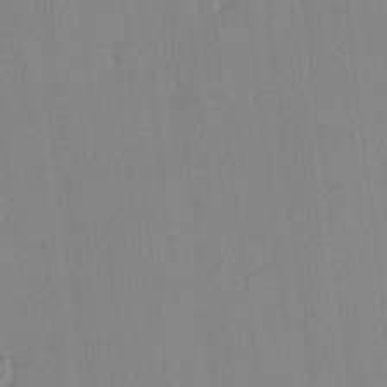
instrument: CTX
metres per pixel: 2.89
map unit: eHh
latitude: -3.6910
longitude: 17.6344
